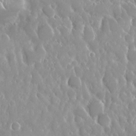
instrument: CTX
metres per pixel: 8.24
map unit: Nhu
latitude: 24.8380
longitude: -60.6868
